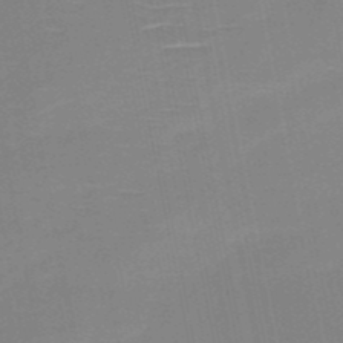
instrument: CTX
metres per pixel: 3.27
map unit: HNb
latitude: -51.3887
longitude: -45.8583
